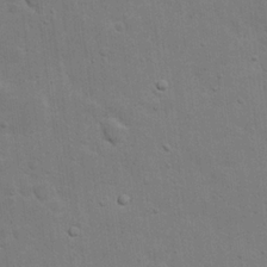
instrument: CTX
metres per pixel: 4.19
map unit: eHh
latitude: 20.9136
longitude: -62.4790
